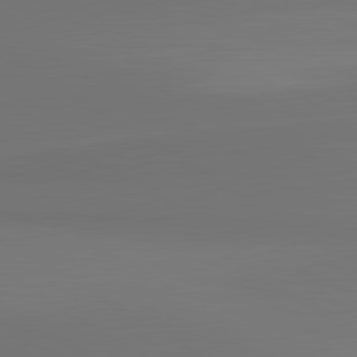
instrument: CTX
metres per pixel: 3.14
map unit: lApd
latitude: 81.2348
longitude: 152.6518
